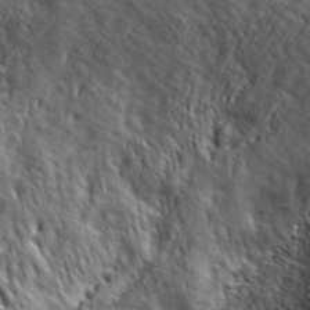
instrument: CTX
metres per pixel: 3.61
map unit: lHvf
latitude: 40.4789
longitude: -87.0458
